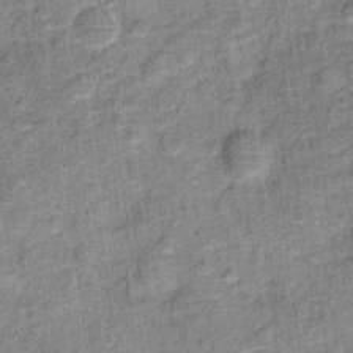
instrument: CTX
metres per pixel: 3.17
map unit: Ht
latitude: 10.2334
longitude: -39.2159
